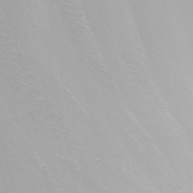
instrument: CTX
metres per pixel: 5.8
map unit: Nhu
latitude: -8.7085
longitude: -80.8191
